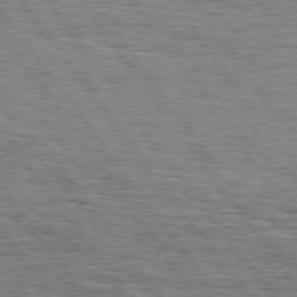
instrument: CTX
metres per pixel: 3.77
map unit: Hpe
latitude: 74.8191
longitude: -138.4034
